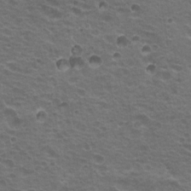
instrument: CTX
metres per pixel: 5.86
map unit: Hto
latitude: 20.1578
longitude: -32.2145
